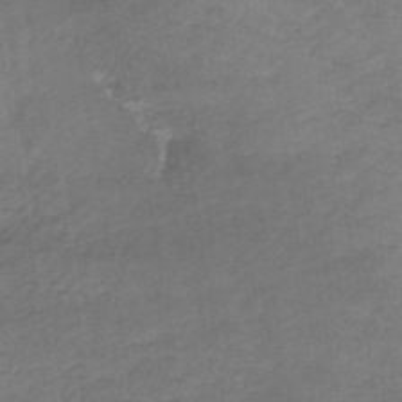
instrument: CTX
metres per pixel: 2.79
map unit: lHb
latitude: -39.7289
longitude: 69.6910
